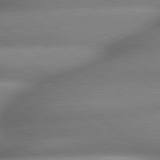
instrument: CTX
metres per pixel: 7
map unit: lApd
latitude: 79.5560
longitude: -163.4616
